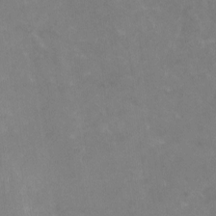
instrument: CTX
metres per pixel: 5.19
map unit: HNhu
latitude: -0.8786
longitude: -3.6505
